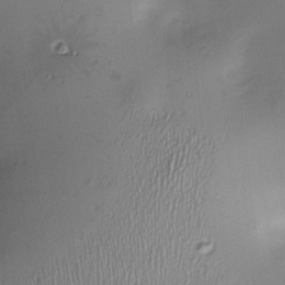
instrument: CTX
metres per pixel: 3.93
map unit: Nve
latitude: -22.7652
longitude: -138.2522
